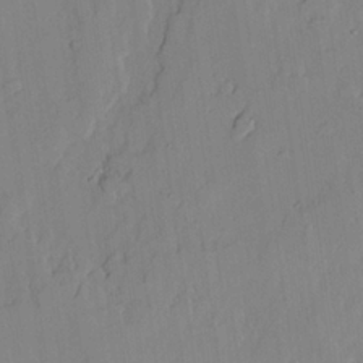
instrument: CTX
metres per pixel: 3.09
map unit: lAvf
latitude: 24.4978
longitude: -111.0081
